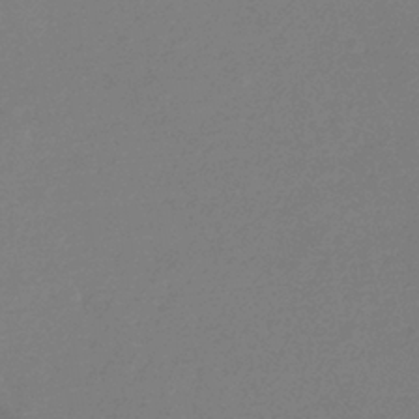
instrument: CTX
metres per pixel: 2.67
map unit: eHb
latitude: -37.2187
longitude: 78.9352
